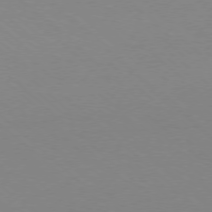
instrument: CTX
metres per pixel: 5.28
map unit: Ap
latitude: -78.0850
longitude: -90.7813
